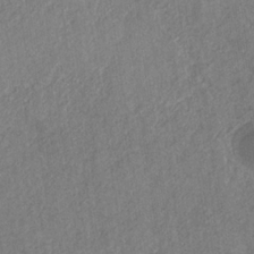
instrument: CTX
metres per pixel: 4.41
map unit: eHb
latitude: -30.2928
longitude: 69.1809
